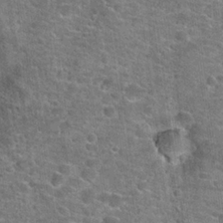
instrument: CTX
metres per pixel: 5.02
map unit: Hto
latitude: 20.9892
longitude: -43.9906
